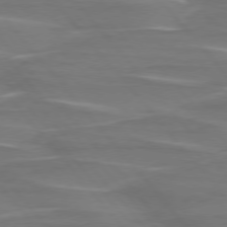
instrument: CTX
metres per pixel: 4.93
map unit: lApd
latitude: 75.8017
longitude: -80.4601
